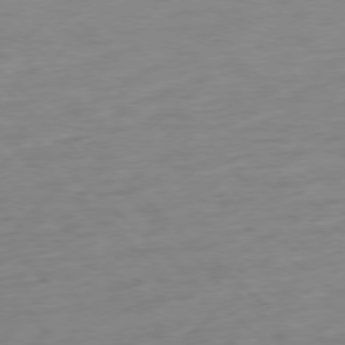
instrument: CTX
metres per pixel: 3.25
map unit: Ap
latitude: -77.2943
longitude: -77.6316
